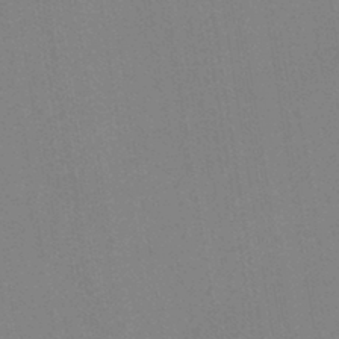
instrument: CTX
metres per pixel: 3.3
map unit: eHh
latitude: -43.2753
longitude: -32.4601
